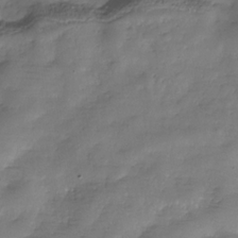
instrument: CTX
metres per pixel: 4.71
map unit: Hve
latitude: -31.2754
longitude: 90.4062
